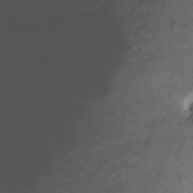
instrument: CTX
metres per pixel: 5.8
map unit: Nhu
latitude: -11.2754
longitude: -35.8205
